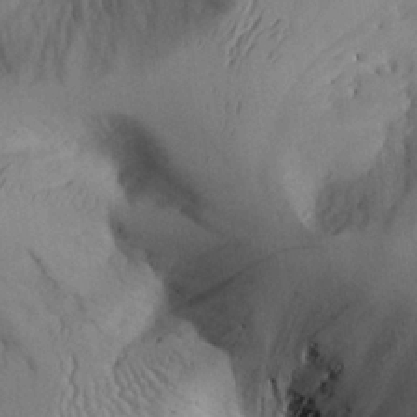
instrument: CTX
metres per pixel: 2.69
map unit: Aa
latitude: 25.9906
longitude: -133.1025
